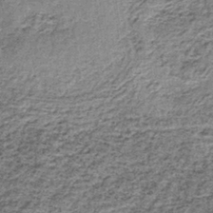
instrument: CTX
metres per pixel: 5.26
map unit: lHb
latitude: -37.8044
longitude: 66.0472
